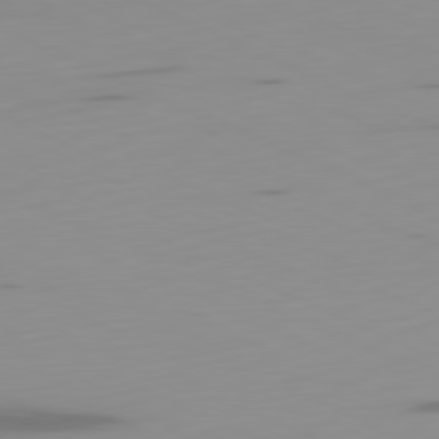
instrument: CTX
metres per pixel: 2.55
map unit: Ap
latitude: -81.2754
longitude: -61.1403
